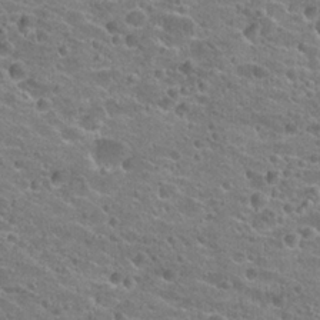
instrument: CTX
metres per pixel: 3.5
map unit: Hto
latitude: 23.7450
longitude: -43.5749
